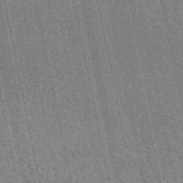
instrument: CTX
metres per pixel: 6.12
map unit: HNb
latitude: -52.9352
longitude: -38.5357
